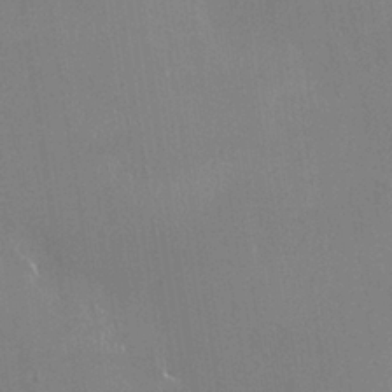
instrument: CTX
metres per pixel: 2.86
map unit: HNhu
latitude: -0.2929
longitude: 4.2361
